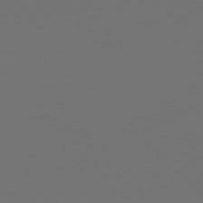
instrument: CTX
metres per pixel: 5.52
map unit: Hpe
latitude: 76.0633
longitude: -135.9528
